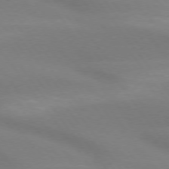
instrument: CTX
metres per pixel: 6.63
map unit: lApd
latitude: 74.1389
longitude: -49.9150
